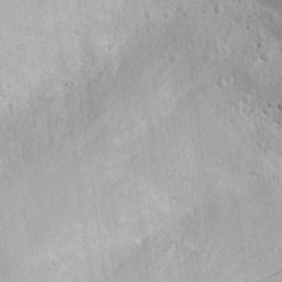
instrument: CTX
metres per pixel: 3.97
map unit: eHh
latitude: 25.3481
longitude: -77.5371
